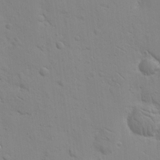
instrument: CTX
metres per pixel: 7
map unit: Nhu
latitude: 16.8002
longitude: -78.4601
